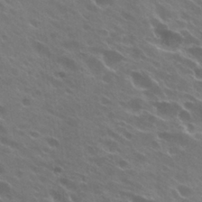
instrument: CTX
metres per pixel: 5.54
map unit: Hto
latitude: 27.5182
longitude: -41.7827
